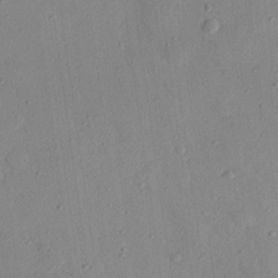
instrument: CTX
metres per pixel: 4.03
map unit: eHh
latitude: 26.1767
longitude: -76.4034
